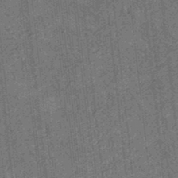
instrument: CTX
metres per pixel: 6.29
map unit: eHb
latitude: -35.1809
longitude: 79.1620
